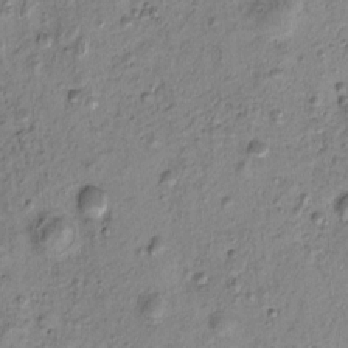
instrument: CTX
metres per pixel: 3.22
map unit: eHh
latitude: -0.3496
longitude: 15.8045
